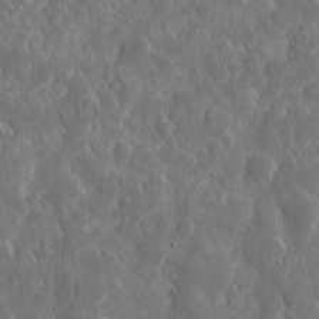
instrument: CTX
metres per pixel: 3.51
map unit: eHh
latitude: 12.8380
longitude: -73.3671
